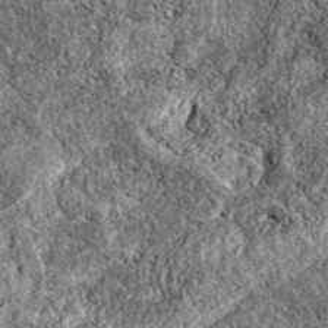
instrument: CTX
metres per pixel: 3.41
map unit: eAb
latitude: 38.0822
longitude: 111.4643
